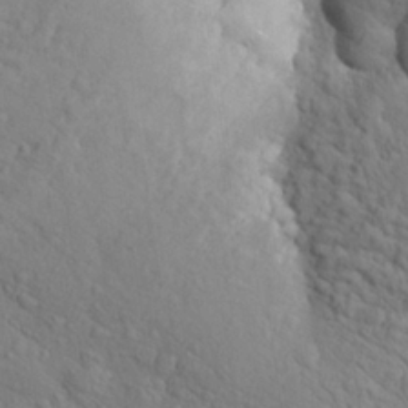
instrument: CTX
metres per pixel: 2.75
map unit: Aa
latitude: 24.5545
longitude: -148.2523
